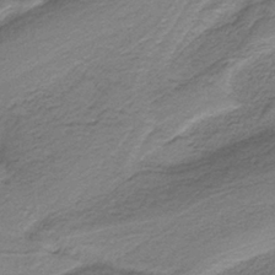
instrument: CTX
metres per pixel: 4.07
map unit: HNb
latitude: -37.3887
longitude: 54.4818
